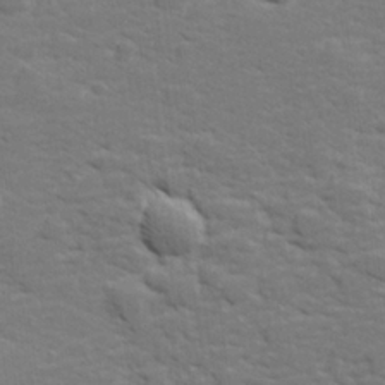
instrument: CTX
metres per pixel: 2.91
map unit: lHvf
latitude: 25.8205
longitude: 142.1038
